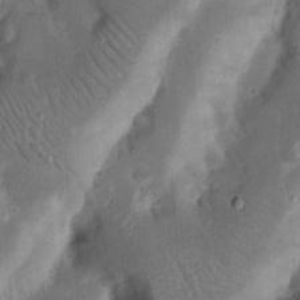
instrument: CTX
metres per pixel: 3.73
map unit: Nhu
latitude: 18.6112
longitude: -74.6302
